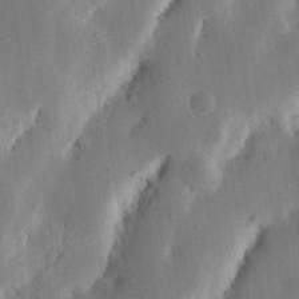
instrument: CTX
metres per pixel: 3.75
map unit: Nhu
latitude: 19.2726
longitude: -74.9136
